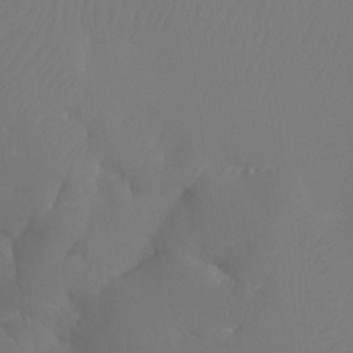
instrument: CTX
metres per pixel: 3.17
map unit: Htu
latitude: -12.9353
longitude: -47.7639
